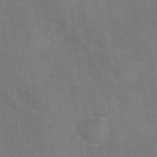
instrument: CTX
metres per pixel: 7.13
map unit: Hve
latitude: -31.5588
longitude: 95.4643
